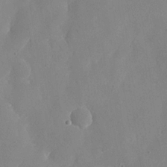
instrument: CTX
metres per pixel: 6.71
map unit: eHh
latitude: 19.3670
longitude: -68.3656
